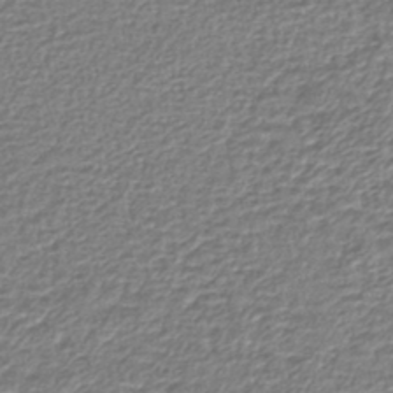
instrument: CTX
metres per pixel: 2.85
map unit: lHb
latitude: -43.4832
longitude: 68.9541
